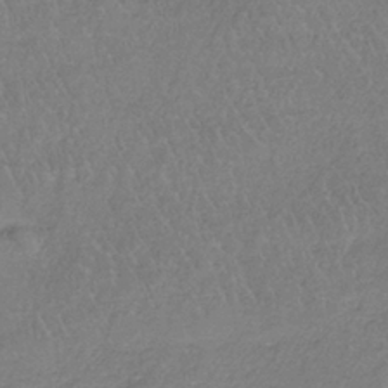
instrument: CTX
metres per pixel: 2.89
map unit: HNb
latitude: -35.5777
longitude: 55.8611
